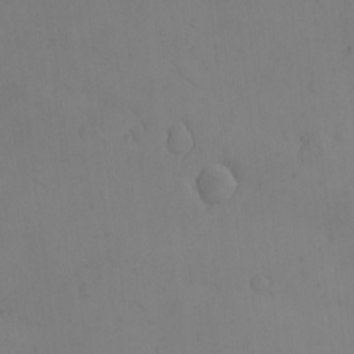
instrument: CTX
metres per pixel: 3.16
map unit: eHh
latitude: -8.8975
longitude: -66.0444
